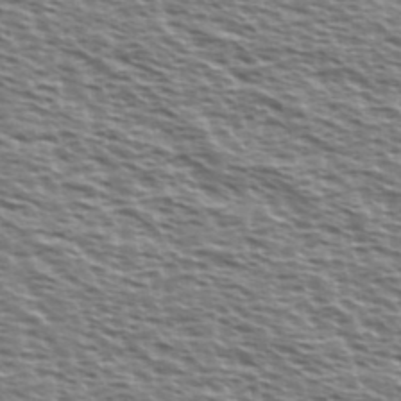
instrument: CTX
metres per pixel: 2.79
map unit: Ave
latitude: 37.8017
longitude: -112.7813
